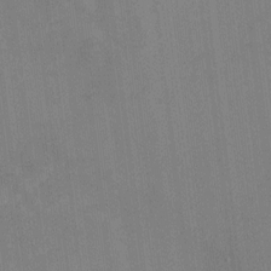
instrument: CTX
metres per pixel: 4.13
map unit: HNhu
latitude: -0.9920
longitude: -7.9150
